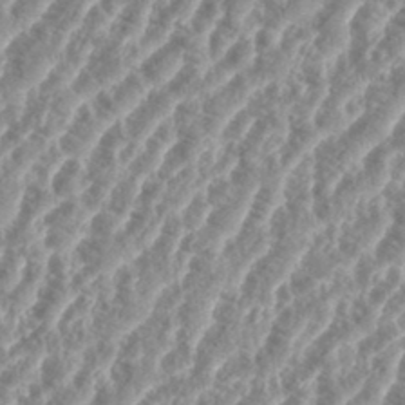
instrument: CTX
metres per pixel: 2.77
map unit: eHh
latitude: 35.4426
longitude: -135.8205
